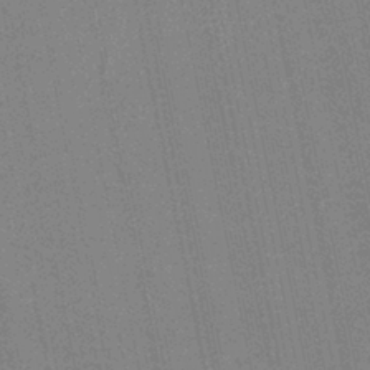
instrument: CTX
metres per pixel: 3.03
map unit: HNb
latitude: -37.1620
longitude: 56.9353
